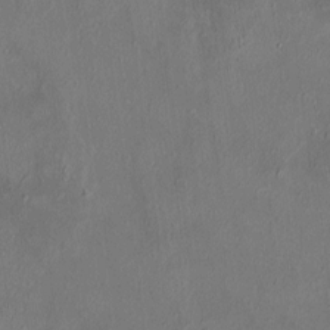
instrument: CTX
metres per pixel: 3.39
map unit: HNhu
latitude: 5.7072
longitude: 7.2565
